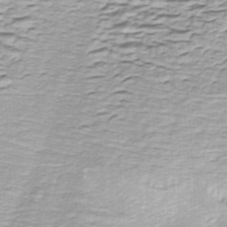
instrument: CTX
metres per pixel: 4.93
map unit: ANa
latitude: -44.6707
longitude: 104.9919
